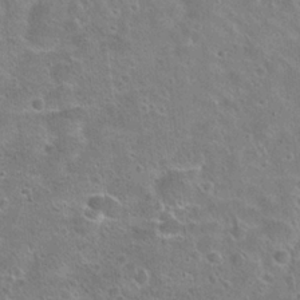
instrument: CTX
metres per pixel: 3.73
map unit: Hto
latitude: 22.9892
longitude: -48.9703
